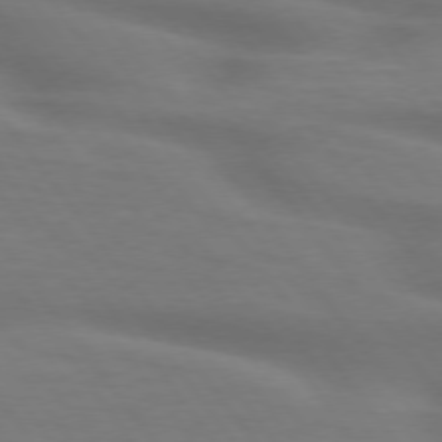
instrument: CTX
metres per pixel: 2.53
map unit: lApd
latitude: 75.2726
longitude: -59.8205
